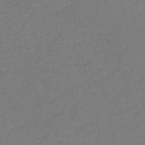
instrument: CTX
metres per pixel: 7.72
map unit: HNb
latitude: -52.8030
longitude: -48.8380
